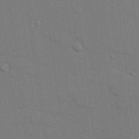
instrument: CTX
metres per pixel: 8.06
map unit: lAvf
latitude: 27.8017
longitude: -108.7624
